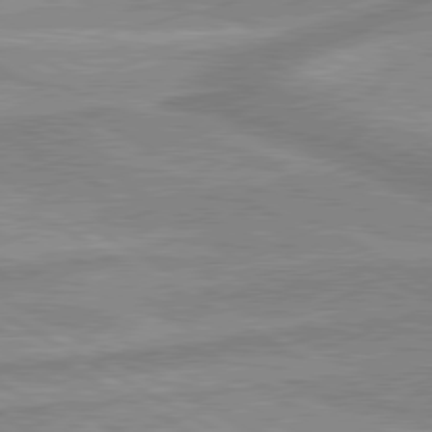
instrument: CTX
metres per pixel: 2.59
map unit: lApd
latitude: 80.0822
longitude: -173.9150
